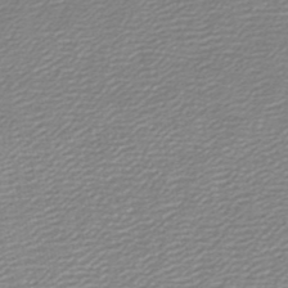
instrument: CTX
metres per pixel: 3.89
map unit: lHb
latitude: -46.5007
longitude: 73.7855
